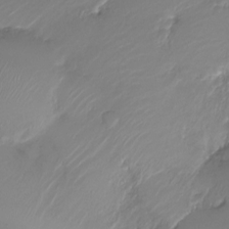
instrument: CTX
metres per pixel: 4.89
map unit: Nve
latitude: -18.6896
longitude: 106.6897
